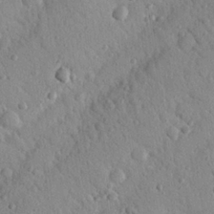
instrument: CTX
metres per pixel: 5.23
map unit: Nhu
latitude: 22.4790
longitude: -76.0822
